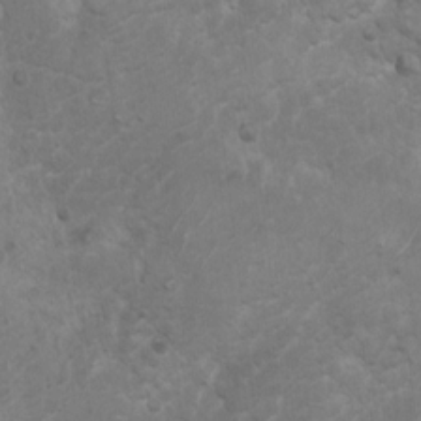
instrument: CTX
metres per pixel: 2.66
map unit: Ht
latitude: 5.1403
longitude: -29.3104
